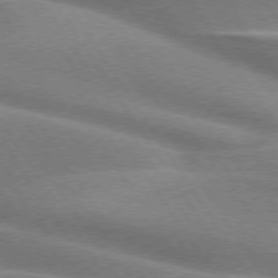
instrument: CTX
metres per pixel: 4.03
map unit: lApd
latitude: 74.7624
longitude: -63.1215
